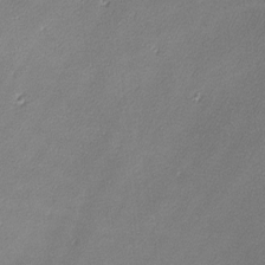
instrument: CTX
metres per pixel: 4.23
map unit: lHvf
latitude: -12.6896
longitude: -102.8191
